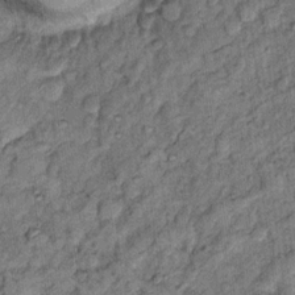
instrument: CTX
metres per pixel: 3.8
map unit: Hto
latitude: 13.8773
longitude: -34.5545
